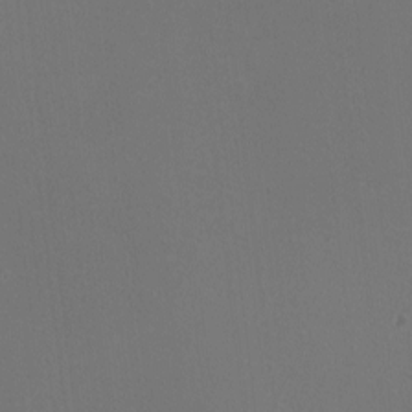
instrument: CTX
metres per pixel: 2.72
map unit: HNhu
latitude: -0.8597
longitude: -0.9891
